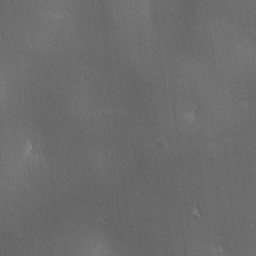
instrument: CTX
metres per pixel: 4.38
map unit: lAa
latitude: 1.9717
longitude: -116.9703
